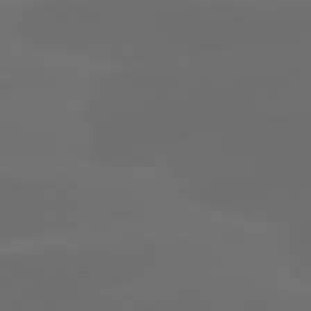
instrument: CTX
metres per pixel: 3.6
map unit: lApd
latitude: 80.2145
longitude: -91.5182
